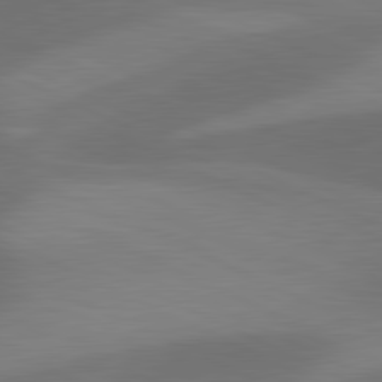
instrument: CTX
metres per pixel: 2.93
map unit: lApd
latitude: 81.2537
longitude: 125.9556
